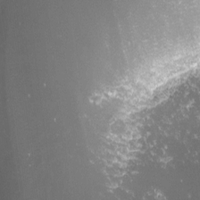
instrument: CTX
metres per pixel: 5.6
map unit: lHvf
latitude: -13.3888
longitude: -103.5938
